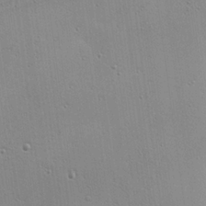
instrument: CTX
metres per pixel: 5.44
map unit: eHh
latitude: 25.1403
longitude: -90.2900
